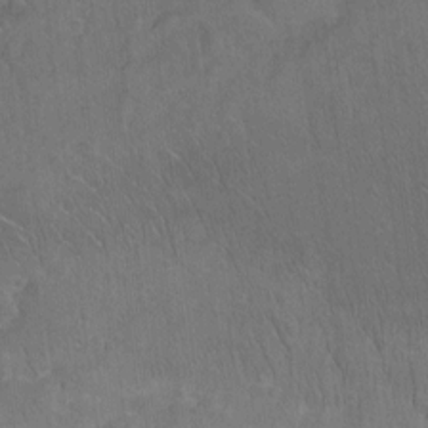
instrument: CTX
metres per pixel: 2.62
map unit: Ht
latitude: -4.8786
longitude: -36.3279
